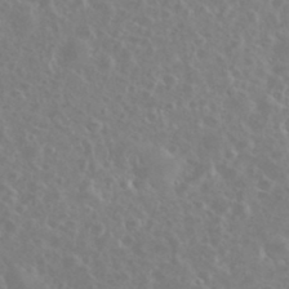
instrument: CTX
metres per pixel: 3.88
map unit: eHh
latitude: 34.9135
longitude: -61.0080
